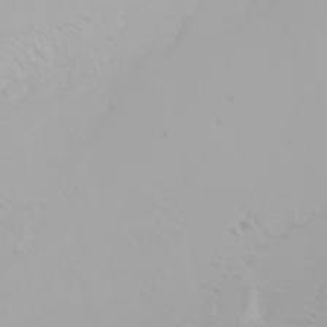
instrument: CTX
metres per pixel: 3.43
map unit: Htu
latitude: -0.0661
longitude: -76.3845
